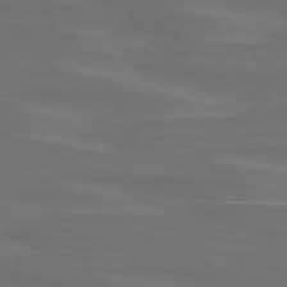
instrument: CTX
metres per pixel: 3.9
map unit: lApd
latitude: 74.9136
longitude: -79.5371
